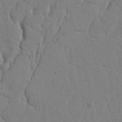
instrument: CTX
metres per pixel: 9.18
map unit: Nhu
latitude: 19.7827
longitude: -76.3656
